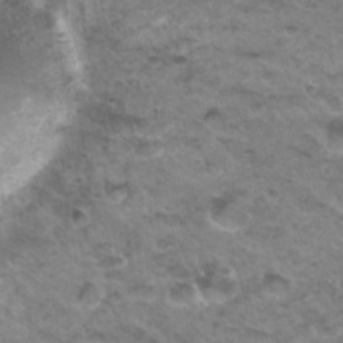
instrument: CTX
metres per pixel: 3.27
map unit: Hto
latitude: 34.3845
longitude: -48.8002
